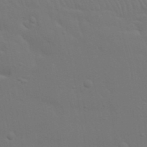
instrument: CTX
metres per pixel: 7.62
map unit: Nhu
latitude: 22.1200
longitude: -73.0648
